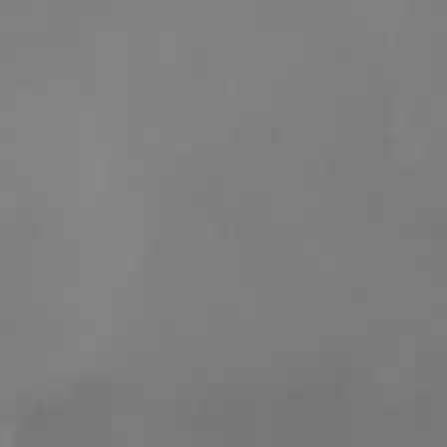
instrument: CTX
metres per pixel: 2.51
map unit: Ht
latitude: -9.3698
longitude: -31.7828
